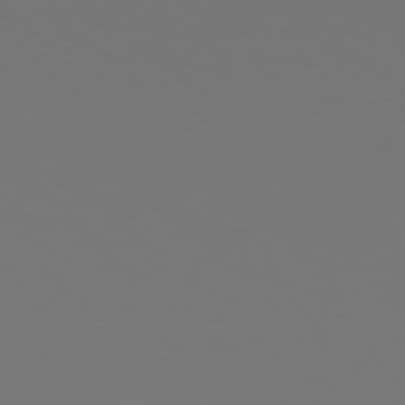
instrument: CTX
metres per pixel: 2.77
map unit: Hpe
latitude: 78.5357
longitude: -162.5357
